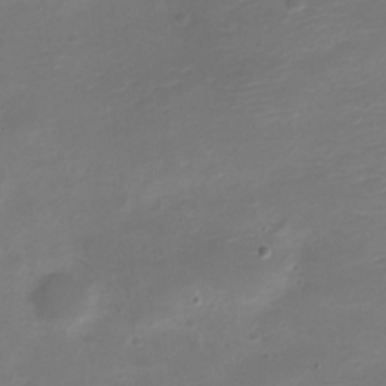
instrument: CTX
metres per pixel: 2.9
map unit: Nve
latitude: -21.3131
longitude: 104.9164
